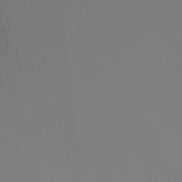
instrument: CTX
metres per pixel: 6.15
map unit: Ht
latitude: -4.8597
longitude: -27.7261
